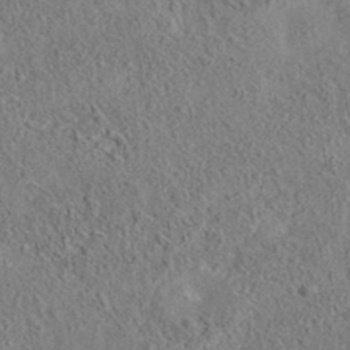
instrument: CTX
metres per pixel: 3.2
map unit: eAb
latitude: 35.8205
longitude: 114.1228
